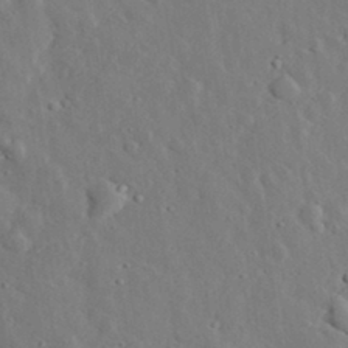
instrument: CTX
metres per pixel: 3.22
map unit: lHvf
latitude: 33.1781
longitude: -82.8191
